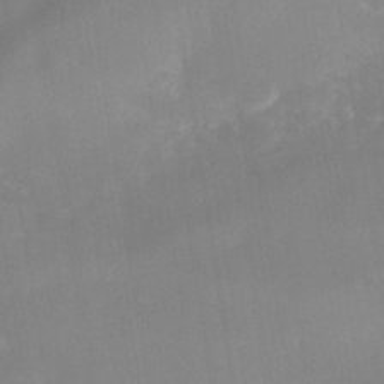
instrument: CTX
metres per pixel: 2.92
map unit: Nhe
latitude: -38.2740
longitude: -118.1011
